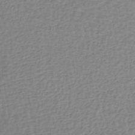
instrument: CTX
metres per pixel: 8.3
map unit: lHb
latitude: -37.8800
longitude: 60.5385
